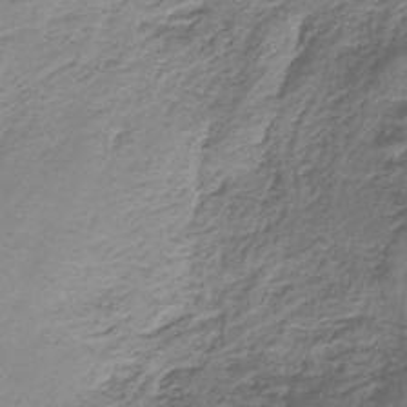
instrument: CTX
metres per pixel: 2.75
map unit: HNb
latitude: -35.2943
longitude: 58.4440
